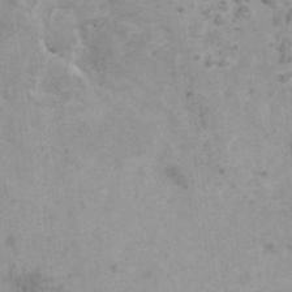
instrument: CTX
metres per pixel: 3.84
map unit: HNhu
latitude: -0.0094
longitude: 3.8233
